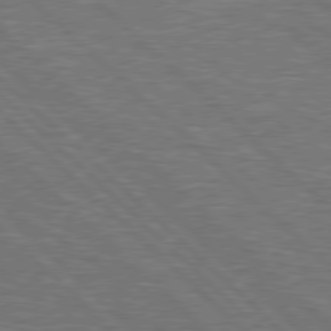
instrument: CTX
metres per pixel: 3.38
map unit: Hpe
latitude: 78.0633
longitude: -151.4804
